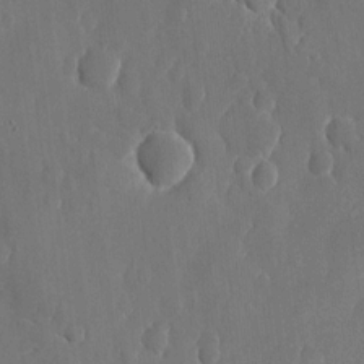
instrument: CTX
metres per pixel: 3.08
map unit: eHh
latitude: 10.6869
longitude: -70.8569
